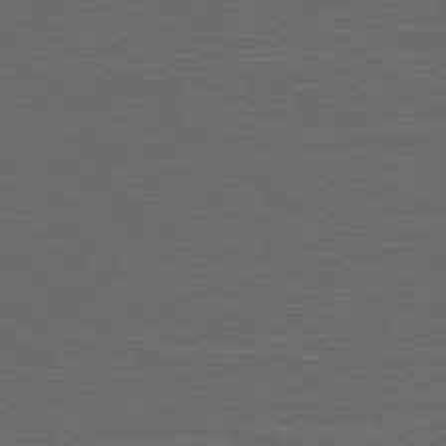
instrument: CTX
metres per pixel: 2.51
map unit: Ap
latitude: -78.9541
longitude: -103.7827
